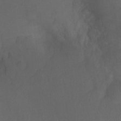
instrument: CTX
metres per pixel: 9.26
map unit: Ht
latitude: -10.7841
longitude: -35.1214
